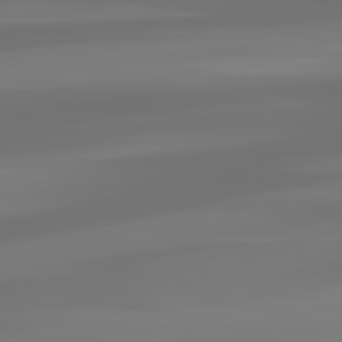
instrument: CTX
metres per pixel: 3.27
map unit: lApd
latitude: 83.2159
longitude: -130.4790
